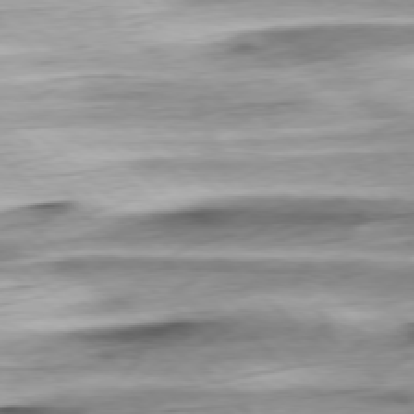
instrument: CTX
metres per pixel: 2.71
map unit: Ap
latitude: -78.1794
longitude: -71.8961
